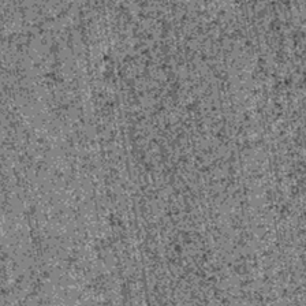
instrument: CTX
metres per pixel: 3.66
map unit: lHb
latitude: -38.9730
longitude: 67.4455
